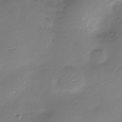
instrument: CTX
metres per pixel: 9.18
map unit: Nve
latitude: -21.2754
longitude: 104.4440
